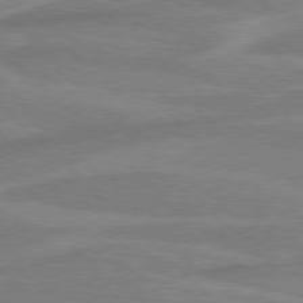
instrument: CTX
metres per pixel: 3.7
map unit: Hpe
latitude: 77.3103
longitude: -152.0444
